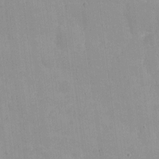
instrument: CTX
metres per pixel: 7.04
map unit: eHh
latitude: 4.1011
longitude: -72.6680
